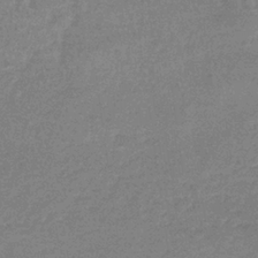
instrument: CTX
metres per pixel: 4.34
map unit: lHb
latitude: -33.7667
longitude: 69.1809
